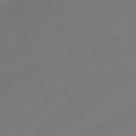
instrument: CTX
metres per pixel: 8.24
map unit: eHh
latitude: -63.5588
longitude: 50.4251
